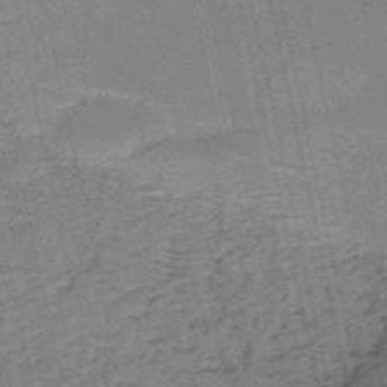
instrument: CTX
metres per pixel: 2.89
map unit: HNb
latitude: -53.4643
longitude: -47.2159
